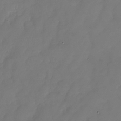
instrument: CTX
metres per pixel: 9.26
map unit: Nhu
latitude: -25.4832
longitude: -69.6883
